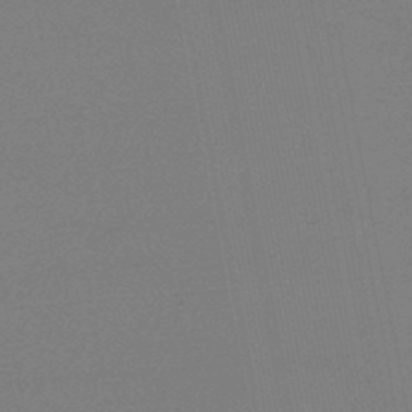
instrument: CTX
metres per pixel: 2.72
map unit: lHb
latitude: -46.5573
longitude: 69.4643
